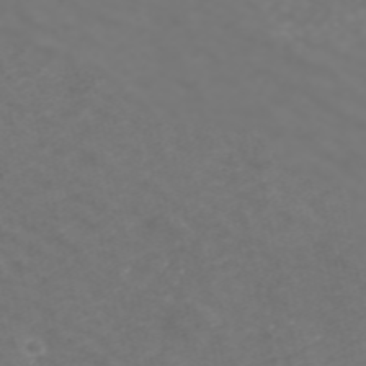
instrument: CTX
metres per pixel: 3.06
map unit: ANa
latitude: 41.9906
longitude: 34.3873
